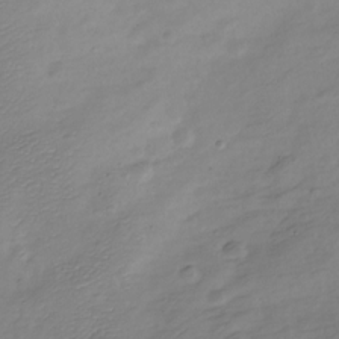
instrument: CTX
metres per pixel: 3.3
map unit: Nve
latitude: -21.8800
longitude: 107.2187
